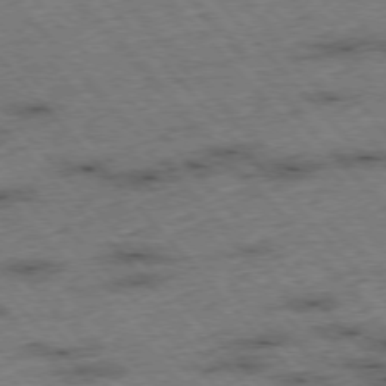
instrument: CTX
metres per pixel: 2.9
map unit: Hpe
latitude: -76.4251
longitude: -16.4412
